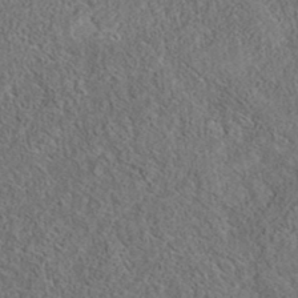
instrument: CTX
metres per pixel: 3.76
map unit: eAb
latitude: 36.1200
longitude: 113.3699
